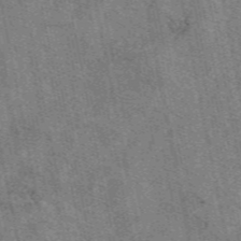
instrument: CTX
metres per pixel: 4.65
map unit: eAb
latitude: 49.1970
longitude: 104.7274
